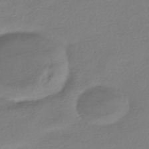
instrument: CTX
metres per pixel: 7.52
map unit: HNhu
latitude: -41.9367
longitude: 95.8611
